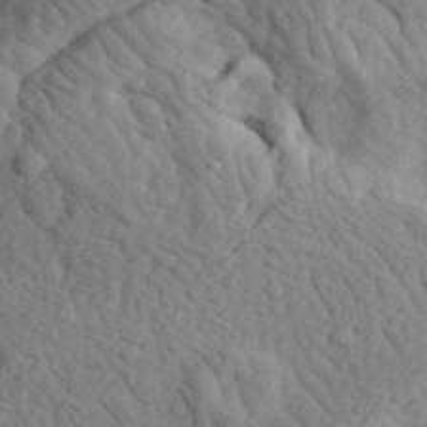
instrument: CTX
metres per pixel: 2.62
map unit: eHh
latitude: 34.5923
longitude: -78.3468
